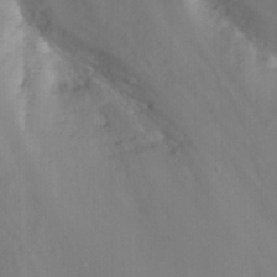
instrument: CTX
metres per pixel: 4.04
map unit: Nhu
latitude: 24.1011
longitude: -63.8206
